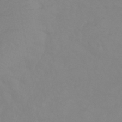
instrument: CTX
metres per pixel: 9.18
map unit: eHb
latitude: -44.4818
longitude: 81.7100
